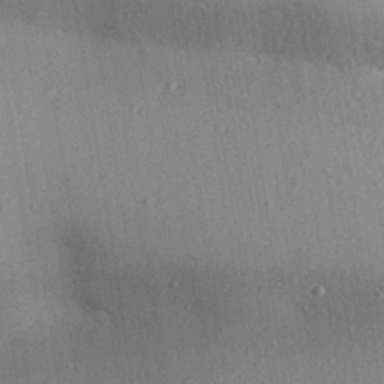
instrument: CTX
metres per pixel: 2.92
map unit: Aa
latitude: 29.3104
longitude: -146.7247
